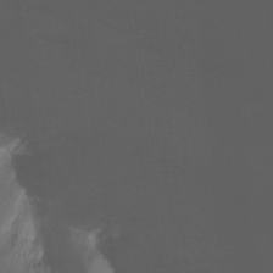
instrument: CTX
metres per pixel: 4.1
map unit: Nhu
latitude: -12.6330
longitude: -60.6868
